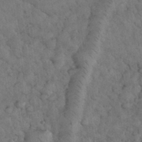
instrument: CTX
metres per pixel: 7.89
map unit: eHh
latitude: 34.5734
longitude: -68.0633
